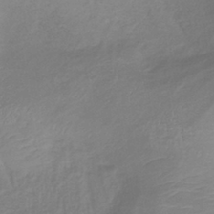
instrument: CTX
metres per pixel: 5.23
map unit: lHb
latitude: -37.7477
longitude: 73.5777
